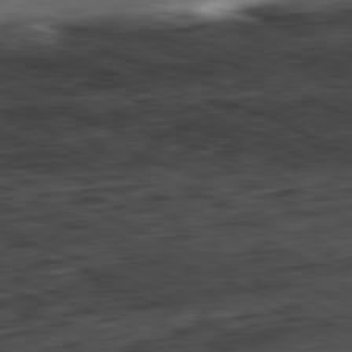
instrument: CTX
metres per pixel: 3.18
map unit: Ap
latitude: -81.6344
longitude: -83.5560
